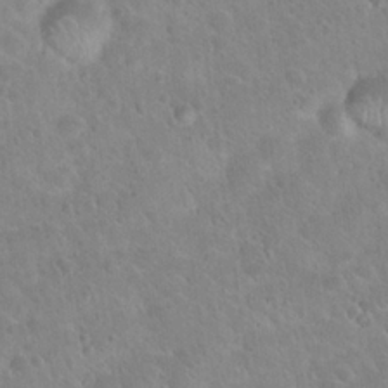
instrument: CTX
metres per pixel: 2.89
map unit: Hto
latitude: 22.2522
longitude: -50.8380
